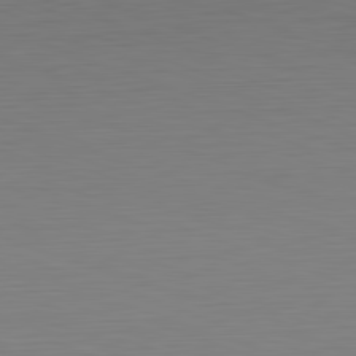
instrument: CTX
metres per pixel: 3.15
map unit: Hpe
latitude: -82.3117
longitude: 10.2362
